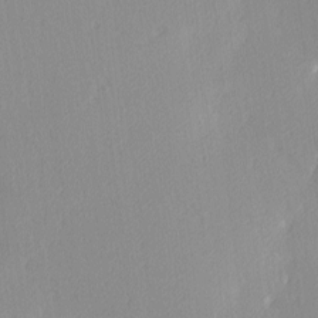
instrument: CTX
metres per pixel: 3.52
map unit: Ave
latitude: 3.4237
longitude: -113.2915
